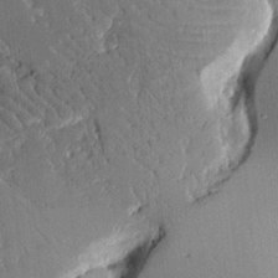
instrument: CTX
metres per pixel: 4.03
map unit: Aa
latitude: 12.8758
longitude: -126.2901
